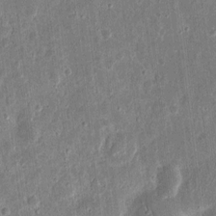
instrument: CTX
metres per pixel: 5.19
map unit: eHh
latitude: 12.1200
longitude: -73.3671
